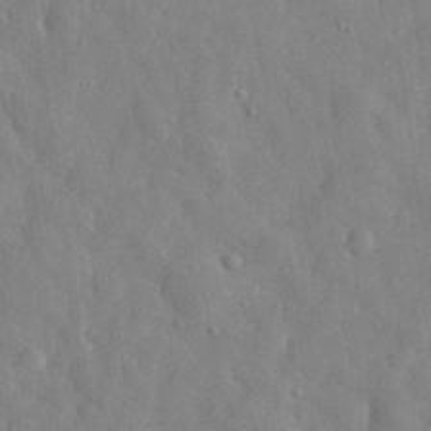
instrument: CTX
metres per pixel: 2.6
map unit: eHh
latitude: 31.8395
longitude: -72.7247
